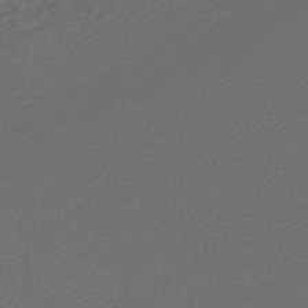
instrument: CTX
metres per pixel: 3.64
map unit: lHb
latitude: -43.2564
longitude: 71.3321
